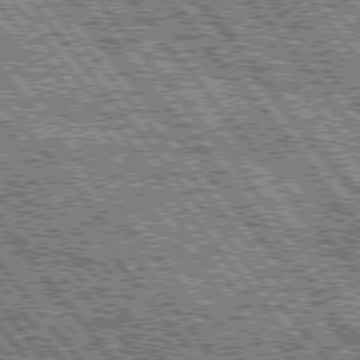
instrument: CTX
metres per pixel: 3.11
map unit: lApd
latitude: 76.0444
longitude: -75.7639
